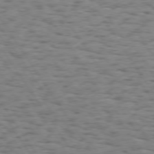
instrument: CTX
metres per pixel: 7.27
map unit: Hpe
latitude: 73.6505
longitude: -132.1956
